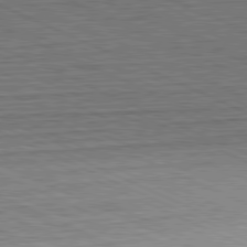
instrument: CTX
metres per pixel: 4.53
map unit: Hpe
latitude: -81.7478
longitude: 10.7652
